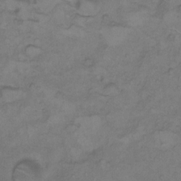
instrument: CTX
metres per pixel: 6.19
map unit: Hto
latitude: 7.2726
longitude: -60.6868
